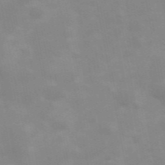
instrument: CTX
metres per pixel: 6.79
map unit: Hve
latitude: 31.3671
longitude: 150.1417
